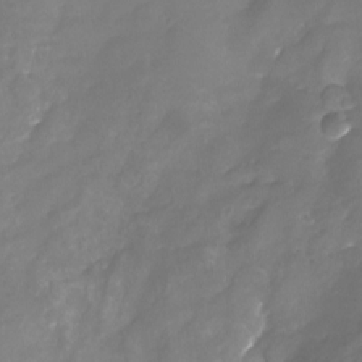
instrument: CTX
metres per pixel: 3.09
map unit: Nhu
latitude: -22.7086
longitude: -56.9513
